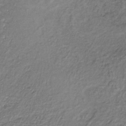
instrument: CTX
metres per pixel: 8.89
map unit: lHb
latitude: -36.0850
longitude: 60.9731
